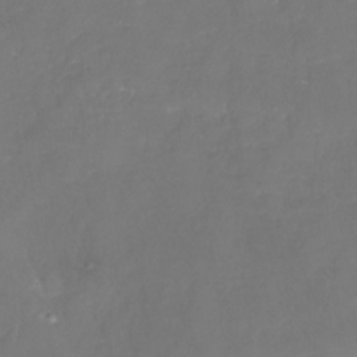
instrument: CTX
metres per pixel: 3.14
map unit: Nhu
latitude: -23.5210
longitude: -57.9528
